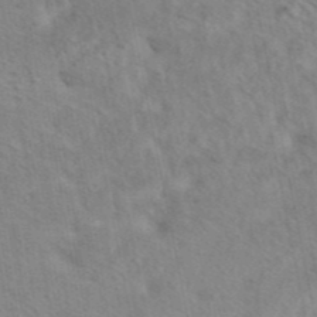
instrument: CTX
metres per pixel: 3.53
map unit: eAb
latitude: 42.9325
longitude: 108.1228
